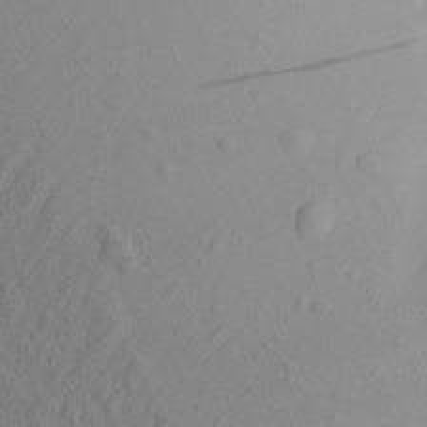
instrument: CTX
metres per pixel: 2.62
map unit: Aa
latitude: 24.6112
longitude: -144.4601
